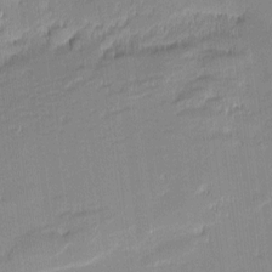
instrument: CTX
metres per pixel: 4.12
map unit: eHh
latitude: -2.6896
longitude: -82.2144
